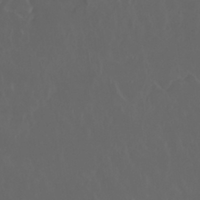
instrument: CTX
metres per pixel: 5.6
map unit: Nhu
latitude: 29.8394
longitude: -58.7435
